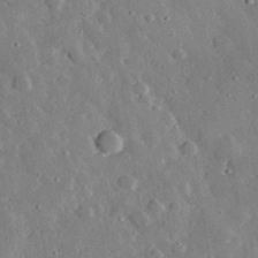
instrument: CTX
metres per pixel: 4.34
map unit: lHvf
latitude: 32.7246
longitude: -84.3467
